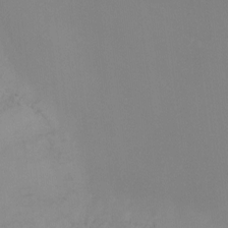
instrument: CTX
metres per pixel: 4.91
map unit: Ht
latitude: -9.8422
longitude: -32.5735
